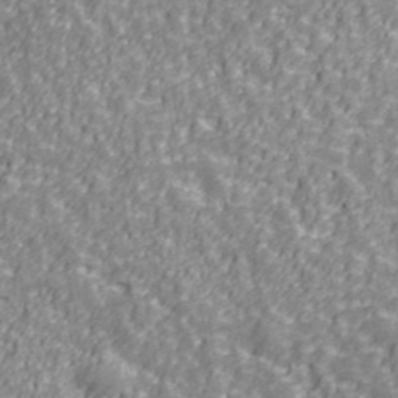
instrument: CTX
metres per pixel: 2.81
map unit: Ave
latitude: 41.4804
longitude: -113.1403
